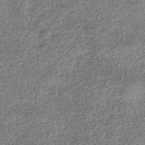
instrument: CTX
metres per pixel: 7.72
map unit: eHb
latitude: -37.2187
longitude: 80.2551
